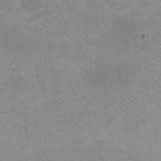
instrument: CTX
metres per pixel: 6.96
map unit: eHh
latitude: -8.6707
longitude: -67.9717
